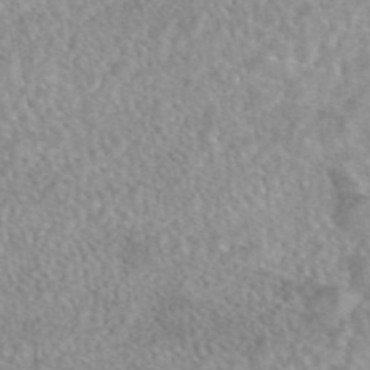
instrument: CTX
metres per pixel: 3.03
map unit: eAb
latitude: 44.3089
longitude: 108.8219
